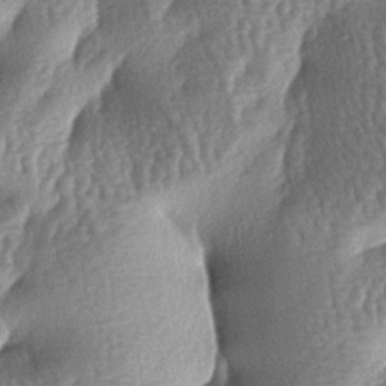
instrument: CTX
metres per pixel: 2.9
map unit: lAa
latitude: -7.1242
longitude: -128.0444
